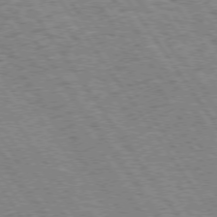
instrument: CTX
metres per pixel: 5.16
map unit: Hpe
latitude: 73.8395
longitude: -139.0080
